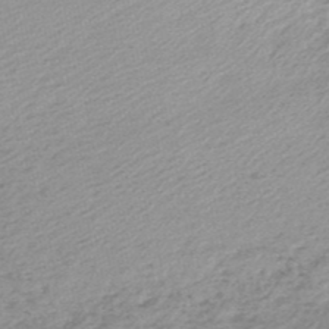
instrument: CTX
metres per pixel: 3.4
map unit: HNb
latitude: -48.0472
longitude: 60.5952
